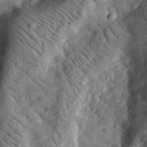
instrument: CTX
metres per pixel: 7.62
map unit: lHvf
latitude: 33.0647
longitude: -83.7638
